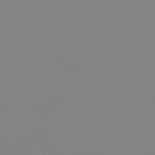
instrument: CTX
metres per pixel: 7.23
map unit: eHb
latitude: -48.8219
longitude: 86.6141
